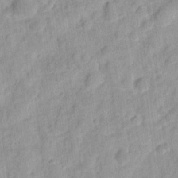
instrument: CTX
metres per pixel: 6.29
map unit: eHh
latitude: 8.3090
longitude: -74.9703
